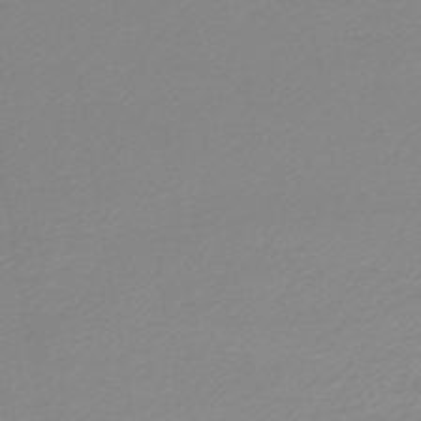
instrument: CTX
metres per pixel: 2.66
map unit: lHb
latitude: -44.2173
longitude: 60.3306
